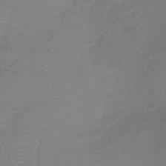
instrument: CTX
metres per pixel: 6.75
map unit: lHb
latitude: -39.3699
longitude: 69.9745
